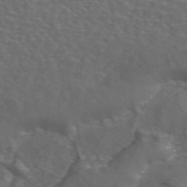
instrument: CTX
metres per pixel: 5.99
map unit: ANa
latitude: 44.3656
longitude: 26.8030
